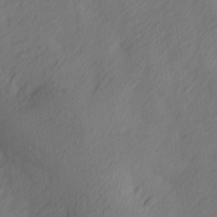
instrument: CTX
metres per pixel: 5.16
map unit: Ave
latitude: 13.8017
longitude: -105.9528
